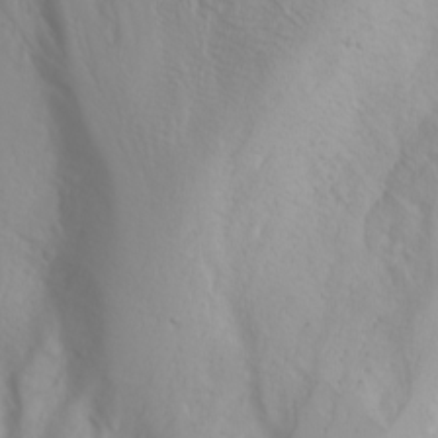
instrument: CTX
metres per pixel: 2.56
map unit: Nhu
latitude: -4.3684
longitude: -85.8206
